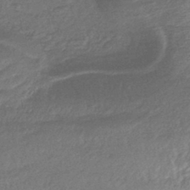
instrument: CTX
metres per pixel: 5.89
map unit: lHb
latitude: -42.3495
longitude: 80.9164
